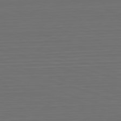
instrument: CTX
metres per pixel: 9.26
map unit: Hpe
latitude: -82.7841
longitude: 11.9367
